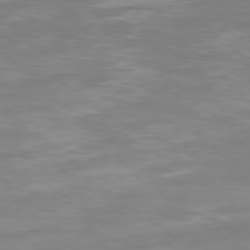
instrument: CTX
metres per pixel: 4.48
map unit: Ap
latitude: -78.6518
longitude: -97.5371
